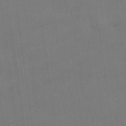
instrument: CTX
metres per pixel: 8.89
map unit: lHvf
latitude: 22.5357
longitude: 142.1605
